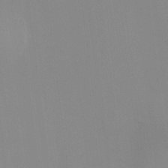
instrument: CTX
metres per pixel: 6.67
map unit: HNhu
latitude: 11.2159
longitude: 10.0661
